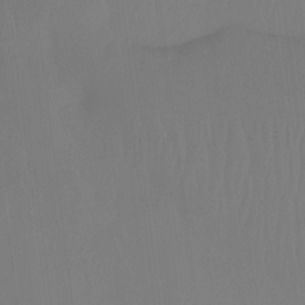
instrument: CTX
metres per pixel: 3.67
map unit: Ht
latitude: -14.8786
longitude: -48.2900
